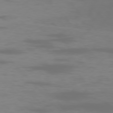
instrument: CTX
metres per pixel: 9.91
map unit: Ap
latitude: -76.0850
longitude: -75.8394
